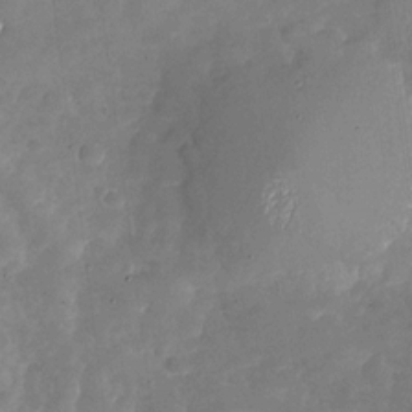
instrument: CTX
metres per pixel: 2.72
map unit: Nhu
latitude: -27.0486
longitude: -57.8205
